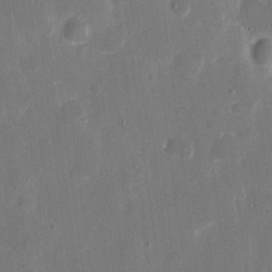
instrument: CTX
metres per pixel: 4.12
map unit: eHh
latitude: 7.5749
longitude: -68.7813
